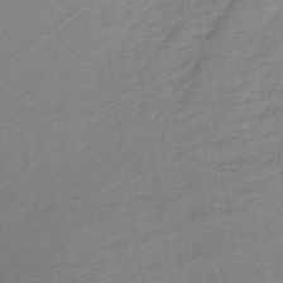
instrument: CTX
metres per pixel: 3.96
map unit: lHb
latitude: -41.5021
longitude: 59.7666
